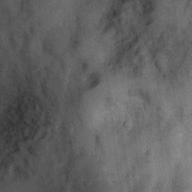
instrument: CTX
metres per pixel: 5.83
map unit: Nhu
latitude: 6.3845
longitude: -23.8205
